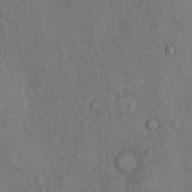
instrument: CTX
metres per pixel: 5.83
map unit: Hto
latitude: 11.5560
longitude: -59.1781
